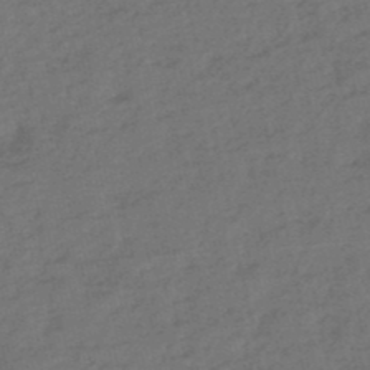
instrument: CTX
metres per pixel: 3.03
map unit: eHh
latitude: -51.4076
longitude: -24.5545
